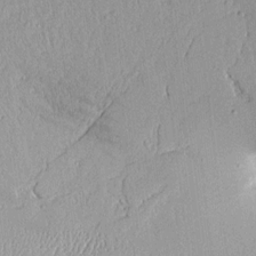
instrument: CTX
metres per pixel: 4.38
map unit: Aa
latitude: 10.3090
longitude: -128.5546
